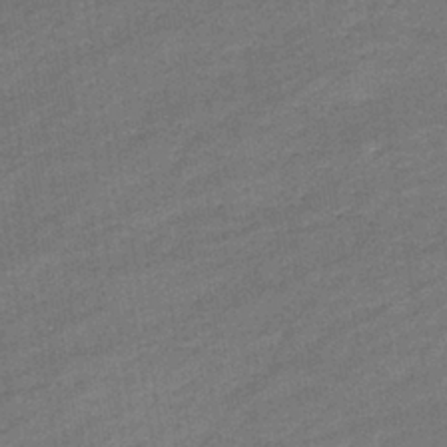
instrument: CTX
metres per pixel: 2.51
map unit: eHb
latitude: -36.7274
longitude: 77.9367
